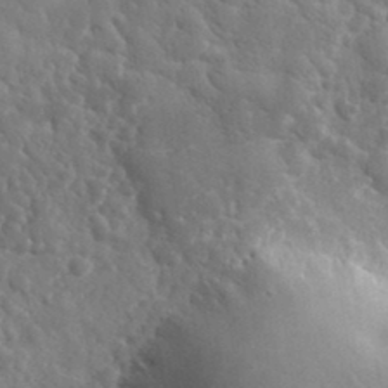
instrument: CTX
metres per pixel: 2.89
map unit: lHvf
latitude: 36.4412
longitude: -87.2537
